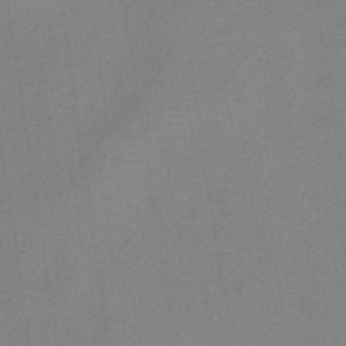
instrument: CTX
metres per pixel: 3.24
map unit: HNb
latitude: -34.3117
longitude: 54.6708
